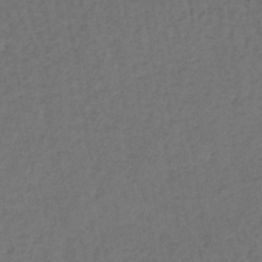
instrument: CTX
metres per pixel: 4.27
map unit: lHb
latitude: -39.5399
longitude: 63.4643
